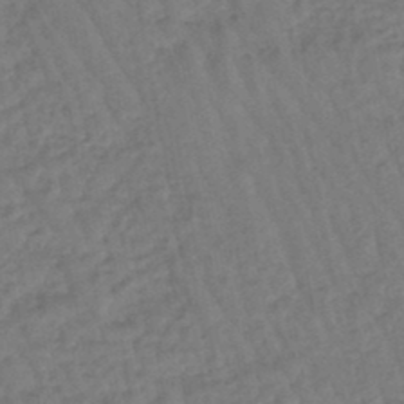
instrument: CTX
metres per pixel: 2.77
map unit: eHb
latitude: -46.1983
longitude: 80.5385
